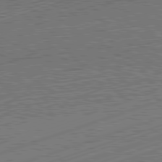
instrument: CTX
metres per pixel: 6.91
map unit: Hpe
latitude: -82.2361
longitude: 19.2565
